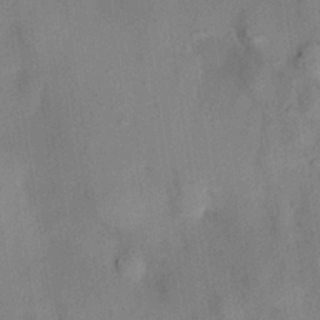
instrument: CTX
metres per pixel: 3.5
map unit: HNhu
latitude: 14.0444
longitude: 10.9920
